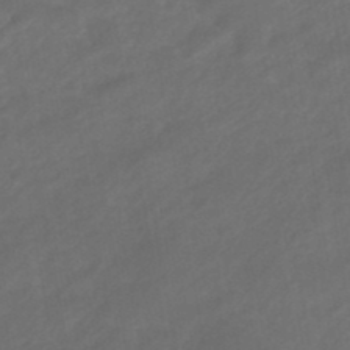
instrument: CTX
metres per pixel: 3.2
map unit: eHb
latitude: -47.6533
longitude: 85.3887
